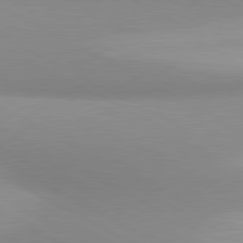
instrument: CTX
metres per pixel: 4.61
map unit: lApd
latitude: 80.8758
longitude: 135.3132
